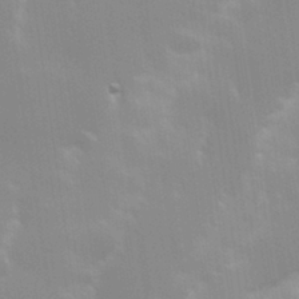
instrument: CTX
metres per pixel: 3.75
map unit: Hve
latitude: 30.9136
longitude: 149.5777
